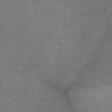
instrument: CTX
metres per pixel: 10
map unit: ANa
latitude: 41.0836
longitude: 25.8611
